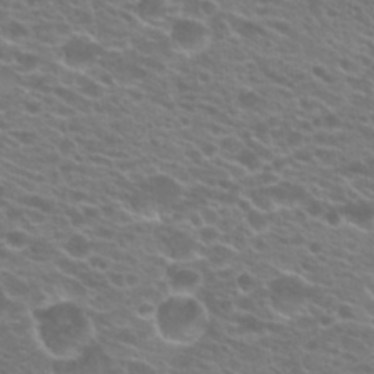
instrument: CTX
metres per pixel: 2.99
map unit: Hto
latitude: 21.3482
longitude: -37.8206
